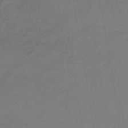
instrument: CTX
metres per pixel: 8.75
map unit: lHb
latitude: -45.1620
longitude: 64.8408
